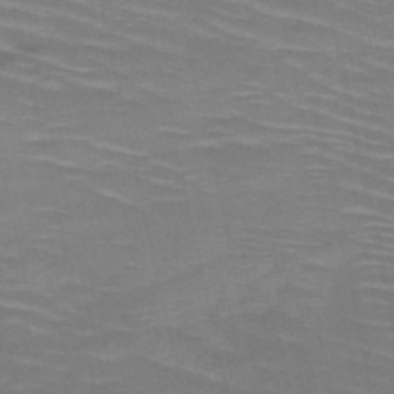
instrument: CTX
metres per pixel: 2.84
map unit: HNb
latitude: -50.8597
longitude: -45.1781
